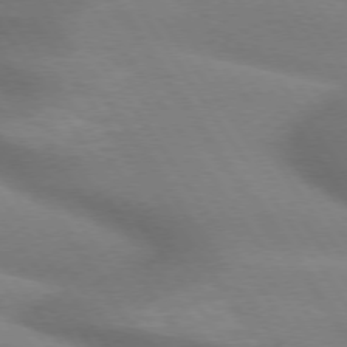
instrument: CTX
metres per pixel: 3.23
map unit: lApd
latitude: 74.6113
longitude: -58.9892
